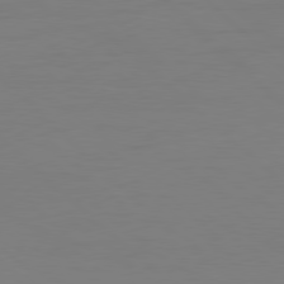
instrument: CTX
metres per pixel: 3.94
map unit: Ap
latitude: -79.8800
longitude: -56.2333
